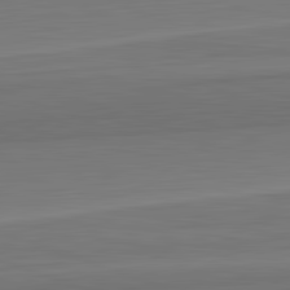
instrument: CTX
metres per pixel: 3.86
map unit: lApd
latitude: 82.7246
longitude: 169.5399
